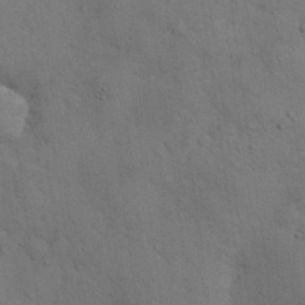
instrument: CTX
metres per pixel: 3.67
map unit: Nhu
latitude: 28.8569
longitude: -69.7828
